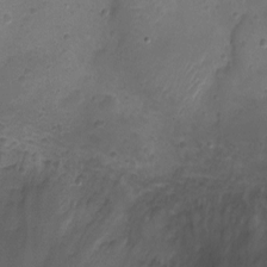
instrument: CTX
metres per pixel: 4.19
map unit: Ht
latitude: -7.6155
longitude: -18.7435
